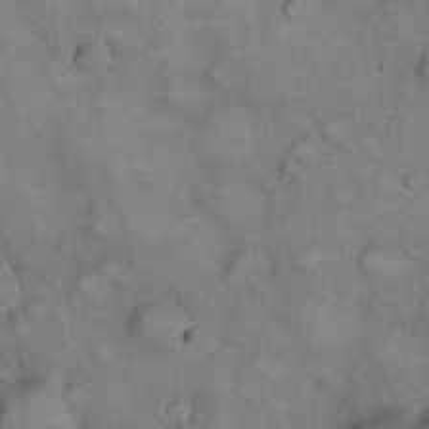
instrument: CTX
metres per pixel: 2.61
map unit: eHh
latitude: 22.3467
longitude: -61.2159
